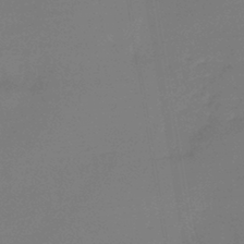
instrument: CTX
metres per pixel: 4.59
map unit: lHb
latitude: -42.8596
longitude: 59.9178
